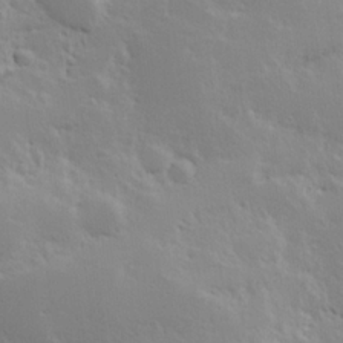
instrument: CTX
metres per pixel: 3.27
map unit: Hve
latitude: 24.7057
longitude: 145.6344
